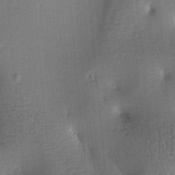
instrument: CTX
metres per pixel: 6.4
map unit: lAa
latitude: -8.0850
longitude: -124.8002
